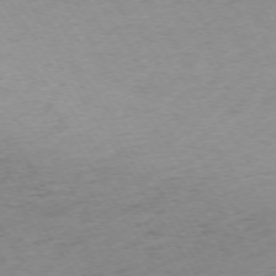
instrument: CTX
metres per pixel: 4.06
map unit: Ap
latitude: -73.4832
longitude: -68.9325
